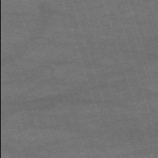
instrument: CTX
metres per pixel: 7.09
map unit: eHh
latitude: -63.1053
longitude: 54.0094
